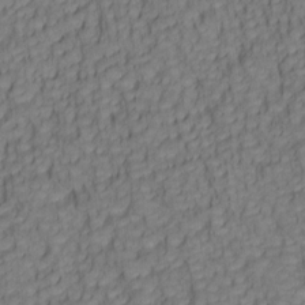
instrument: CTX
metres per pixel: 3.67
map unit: lAa
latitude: 5.7450
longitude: -115.0836
